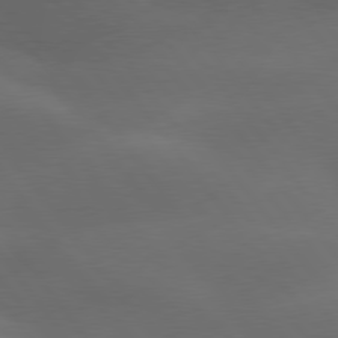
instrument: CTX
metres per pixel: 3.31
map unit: lApd
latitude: 78.0822
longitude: -52.3090
